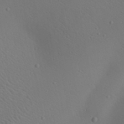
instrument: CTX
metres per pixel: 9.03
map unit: Aa
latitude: 23.1025
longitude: -138.2522
